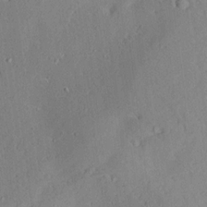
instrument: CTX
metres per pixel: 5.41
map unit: Aa
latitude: 12.6869
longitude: -140.4034
